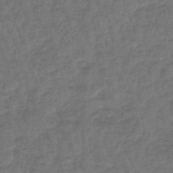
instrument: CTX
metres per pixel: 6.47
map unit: lHb
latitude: -43.2942
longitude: 64.3495
